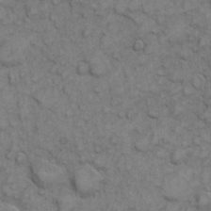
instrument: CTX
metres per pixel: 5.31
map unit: eHh
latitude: 7.5560
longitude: -64.9514
